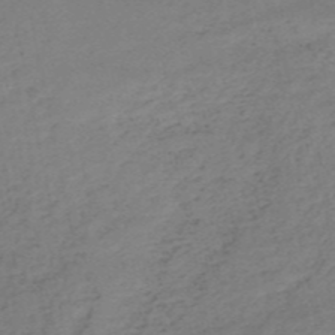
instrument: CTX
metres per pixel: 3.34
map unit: HNb
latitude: -54.6141
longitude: -43.8772
